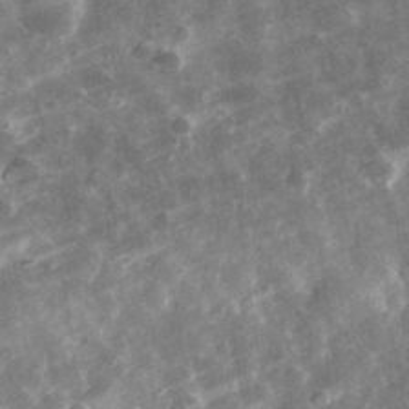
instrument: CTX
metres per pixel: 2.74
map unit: eHh
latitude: 32.2711
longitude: -78.9325
